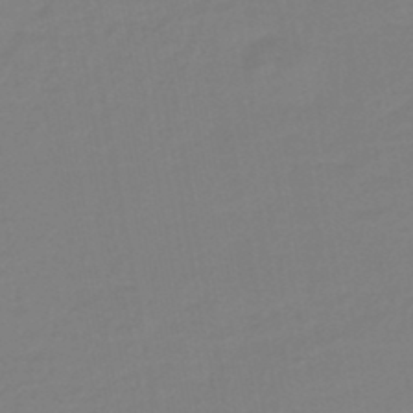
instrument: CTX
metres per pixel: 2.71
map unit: eHb
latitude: -46.0661
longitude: 88.2928
